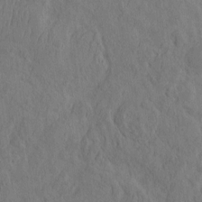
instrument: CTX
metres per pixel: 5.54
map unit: eHh
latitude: -2.8974
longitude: 14.7275
